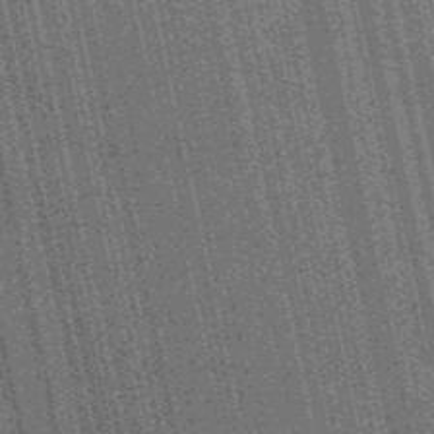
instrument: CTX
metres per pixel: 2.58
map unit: HNb
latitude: -51.8989
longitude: -49.7072
